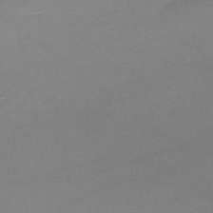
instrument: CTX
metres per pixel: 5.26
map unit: HNb
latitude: -51.6155
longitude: -43.2348
